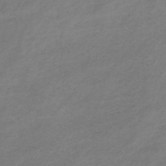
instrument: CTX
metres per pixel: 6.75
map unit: lHb
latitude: -37.2187
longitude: 72.5762
